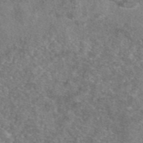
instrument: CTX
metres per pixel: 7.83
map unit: eAb
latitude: 47.0648
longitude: 107.6911
